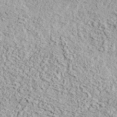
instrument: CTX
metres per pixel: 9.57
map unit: eHh
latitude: 37.6694
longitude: -80.9514
